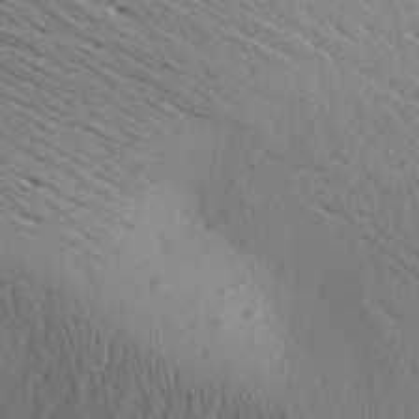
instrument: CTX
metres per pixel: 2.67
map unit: Aa
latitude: 25.5182
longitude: -143.5938
